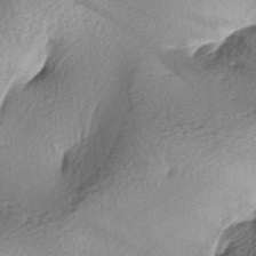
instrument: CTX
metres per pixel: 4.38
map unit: lAa
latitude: -4.2550
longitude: -124.9136
